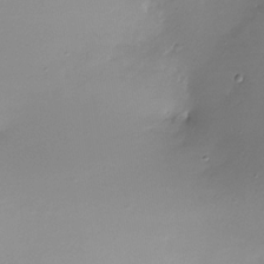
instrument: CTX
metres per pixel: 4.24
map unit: Nhe
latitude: -31.4832
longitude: -116.9892
